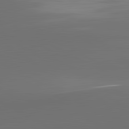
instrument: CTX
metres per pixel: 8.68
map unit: lApd
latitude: 81.7827
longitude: 152.6140
